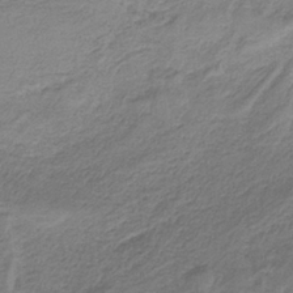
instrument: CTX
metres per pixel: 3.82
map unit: HNb
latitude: -34.4629
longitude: 58.9163
